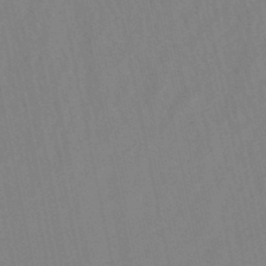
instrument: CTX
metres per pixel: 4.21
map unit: lHb
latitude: -49.0865
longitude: 72.3117
